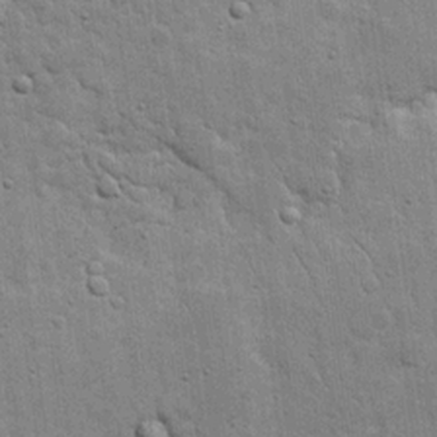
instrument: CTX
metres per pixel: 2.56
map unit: eHh
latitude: 20.2145
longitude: -63.1781
